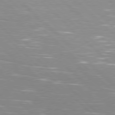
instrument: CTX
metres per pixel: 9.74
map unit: Hpe
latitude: 78.1956
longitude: -139.3482
